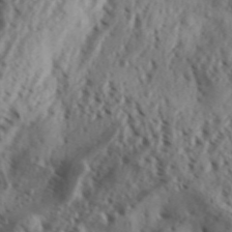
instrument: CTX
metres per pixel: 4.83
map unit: Aa
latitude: 31.7261
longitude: -136.5168
